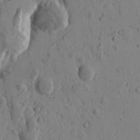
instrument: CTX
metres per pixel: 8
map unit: Htu
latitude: -0.8030
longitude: -177.2726
